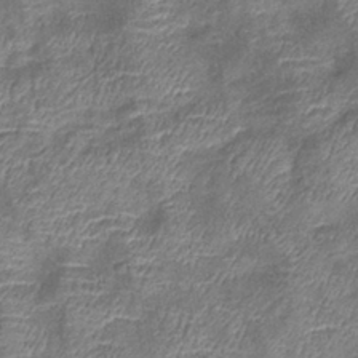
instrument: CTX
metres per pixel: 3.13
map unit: eHb
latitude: -39.8800
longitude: 76.4440
